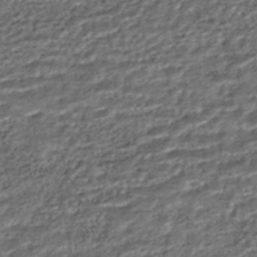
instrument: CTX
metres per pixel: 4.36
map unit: HNhu
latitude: -46.1794
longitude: 105.7855
